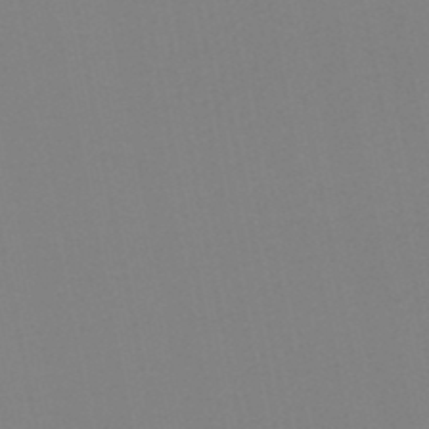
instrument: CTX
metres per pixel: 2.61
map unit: lHb
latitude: -45.7667
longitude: 67.3510
